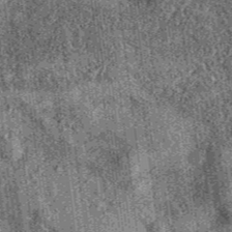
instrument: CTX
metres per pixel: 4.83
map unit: eAb
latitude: 36.5734
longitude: 107.4076
